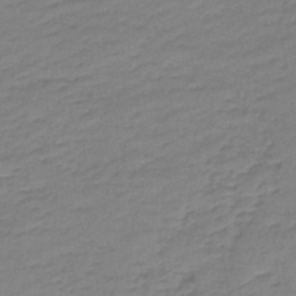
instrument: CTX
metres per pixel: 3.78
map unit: lHb
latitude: -42.6140
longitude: 58.4440
